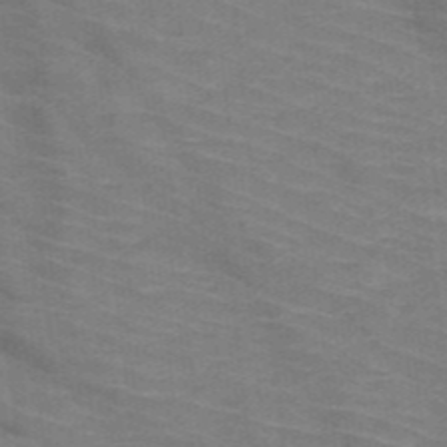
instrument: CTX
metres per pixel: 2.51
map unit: HNb
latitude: -47.6344
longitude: -45.5938
